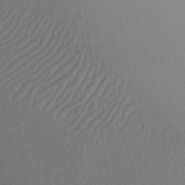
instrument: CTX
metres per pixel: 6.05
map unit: Nhu
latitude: -5.7666
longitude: -93.4804
